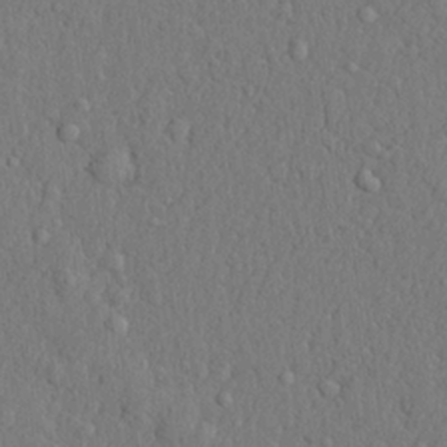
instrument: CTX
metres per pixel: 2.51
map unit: lHvf
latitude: 22.2145
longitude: 142.5384
